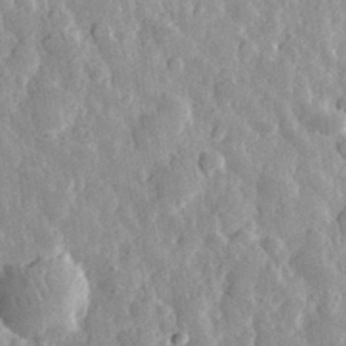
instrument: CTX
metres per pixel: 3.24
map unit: eHh
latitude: 32.3656
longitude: -79.1592
